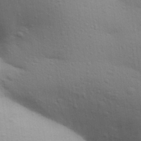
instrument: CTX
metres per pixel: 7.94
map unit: Aa
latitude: 30.3657
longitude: -147.2348
